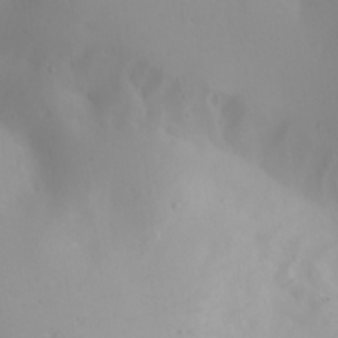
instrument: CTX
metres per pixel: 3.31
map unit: lAa
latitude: 20.5735
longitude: -138.2522
